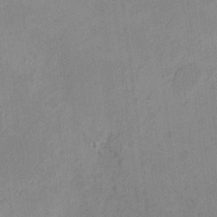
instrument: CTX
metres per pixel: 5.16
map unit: HNhu
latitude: 3.0647
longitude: 9.3887
